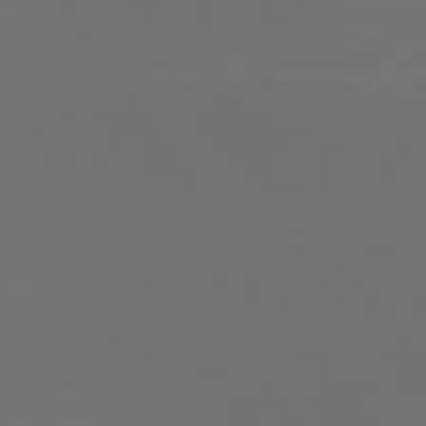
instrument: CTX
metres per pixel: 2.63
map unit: Hpe
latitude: 73.8206
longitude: -128.5546
